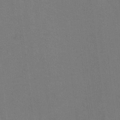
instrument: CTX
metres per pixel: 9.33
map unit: Ht
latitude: -0.7841
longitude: -33.3293
